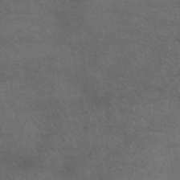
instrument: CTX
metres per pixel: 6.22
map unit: eAb
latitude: 45.3292
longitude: 114.6518
